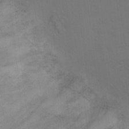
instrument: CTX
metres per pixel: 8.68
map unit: Ht
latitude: 1.8772
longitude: -23.2537
